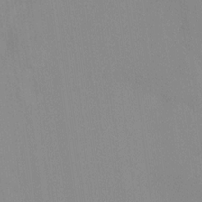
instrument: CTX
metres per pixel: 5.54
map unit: HNhu
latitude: 7.4426
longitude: -1.7260
